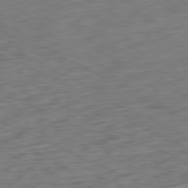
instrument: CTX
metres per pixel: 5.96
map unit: Ap
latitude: -80.9920
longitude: -71.4993
